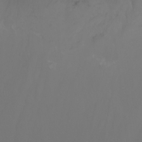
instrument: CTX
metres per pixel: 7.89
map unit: Nhu
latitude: -7.0108
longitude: -83.2537
